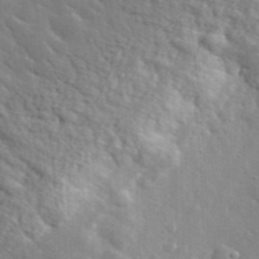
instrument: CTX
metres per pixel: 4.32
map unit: lHvf
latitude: 35.6316
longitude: -88.2901
